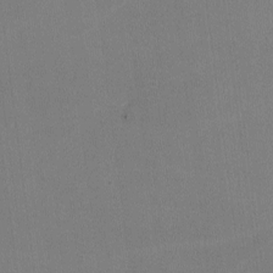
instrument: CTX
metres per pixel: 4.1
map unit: lHvf
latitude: -10.6141
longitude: -100.2523
